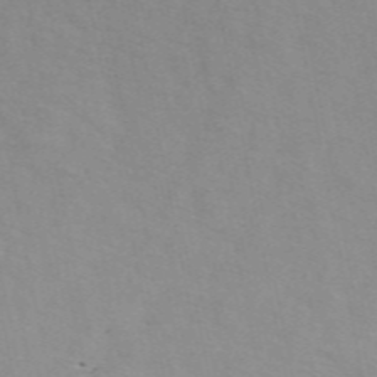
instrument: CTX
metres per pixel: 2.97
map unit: ANa
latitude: 49.8016
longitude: -73.0648
